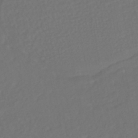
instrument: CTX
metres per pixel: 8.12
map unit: HNhu
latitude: -45.5588
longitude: 103.2943
